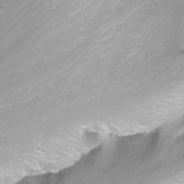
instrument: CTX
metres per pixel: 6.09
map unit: Nhu
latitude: -11.6722
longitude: -63.6694
